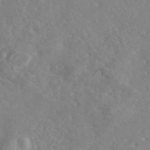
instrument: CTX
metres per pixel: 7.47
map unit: eAb
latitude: 46.0444
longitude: 112.3306
